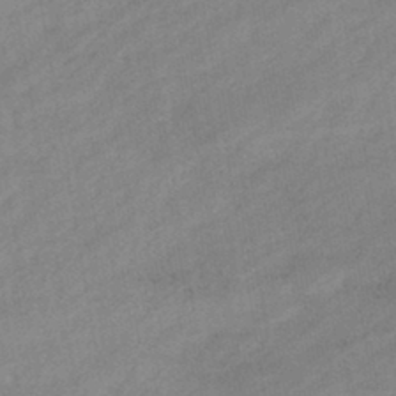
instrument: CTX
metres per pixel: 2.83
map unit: eHb
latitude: -41.2376
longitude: 83.9745
